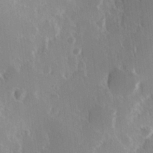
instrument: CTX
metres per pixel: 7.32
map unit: Hve
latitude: 23.4048
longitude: 146.7274
